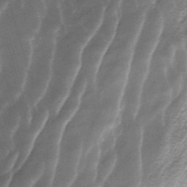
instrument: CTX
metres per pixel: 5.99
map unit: ANa
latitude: -40.7463
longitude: 103.3132
